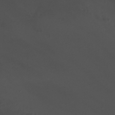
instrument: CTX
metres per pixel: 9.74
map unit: Nhu
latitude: -12.9920
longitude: -51.5371
